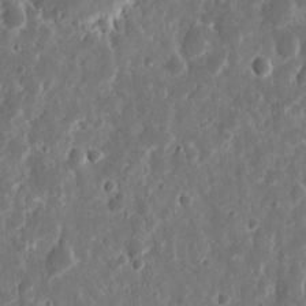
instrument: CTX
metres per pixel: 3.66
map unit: eHh
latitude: 11.3482
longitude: -72.1956
